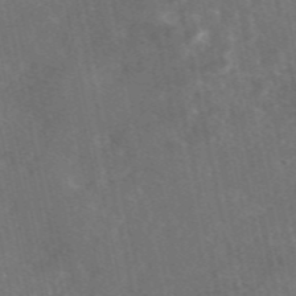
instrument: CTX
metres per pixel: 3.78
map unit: eAb
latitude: 46.8569
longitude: 117.8989
